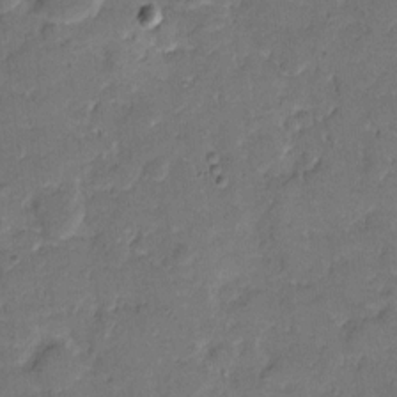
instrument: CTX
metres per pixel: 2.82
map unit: eHh
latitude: 8.8758
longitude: -64.1389
